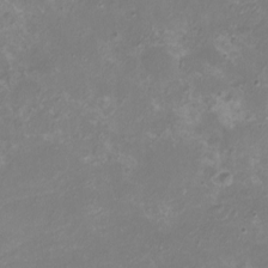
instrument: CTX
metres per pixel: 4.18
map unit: eHh
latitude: -6.7652
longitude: -77.8016
